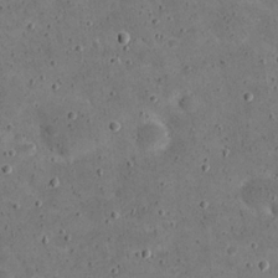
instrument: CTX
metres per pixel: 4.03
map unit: eHh
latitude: 21.3482
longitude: -65.3293
